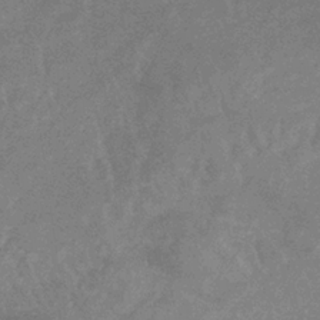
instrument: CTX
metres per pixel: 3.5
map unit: lHb
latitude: -33.0298
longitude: 69.0864
